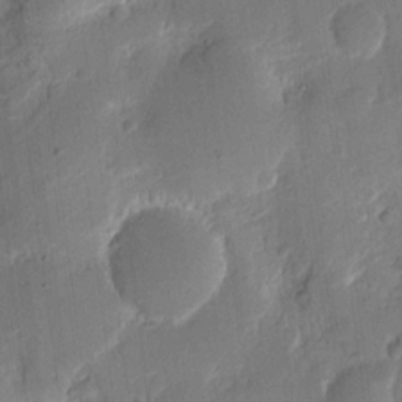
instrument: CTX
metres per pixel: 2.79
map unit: eHh
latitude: 11.2726
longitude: -68.9703
